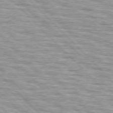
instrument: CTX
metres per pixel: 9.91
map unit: lApd
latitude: 76.7246
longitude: -58.4034
